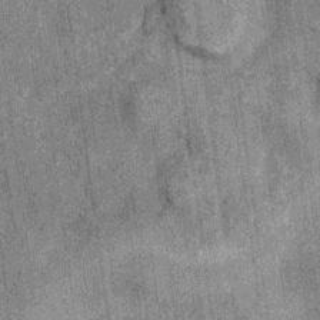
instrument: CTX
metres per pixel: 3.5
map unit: Ht
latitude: 8.5546
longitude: -37.8961
